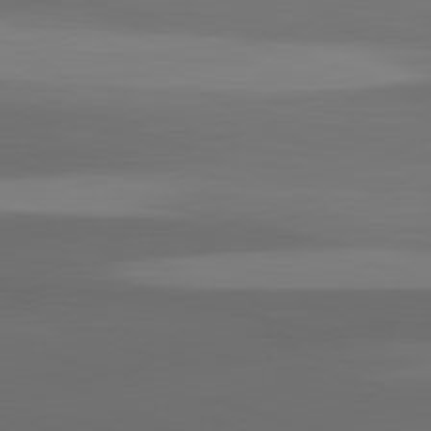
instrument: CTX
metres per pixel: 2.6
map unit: lApd
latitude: 83.1970
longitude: -132.5168
